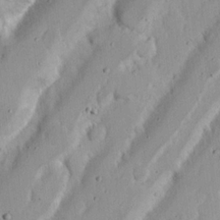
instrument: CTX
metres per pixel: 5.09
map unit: Nhu
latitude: 18.0255
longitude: -73.4805
